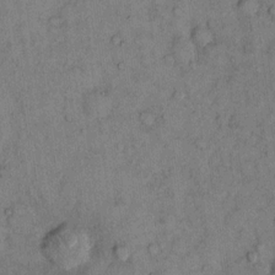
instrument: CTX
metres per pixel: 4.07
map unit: Hto
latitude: 12.7813
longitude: -59.0459
